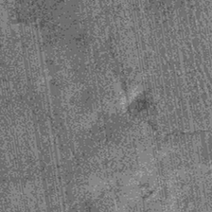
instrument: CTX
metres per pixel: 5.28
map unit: lHb
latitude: -39.9367
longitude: 67.5966
